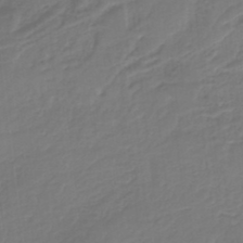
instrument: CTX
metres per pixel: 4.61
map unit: HNb
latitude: -37.8611
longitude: 55.6533
